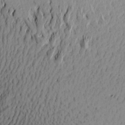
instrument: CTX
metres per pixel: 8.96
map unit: Aa
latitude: 21.4238
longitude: -148.8569
